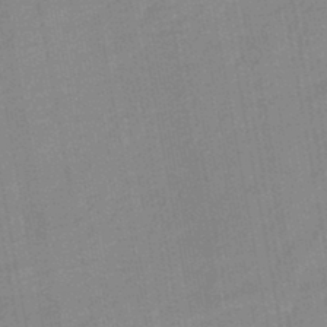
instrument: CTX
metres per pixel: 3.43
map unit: eHb
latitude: -44.0283
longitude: 86.1606
